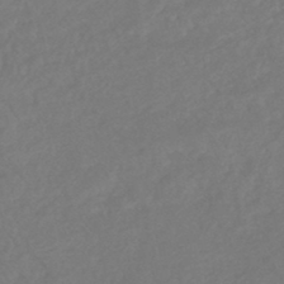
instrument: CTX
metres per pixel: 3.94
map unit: HNhu
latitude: -45.5399
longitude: 98.5574
